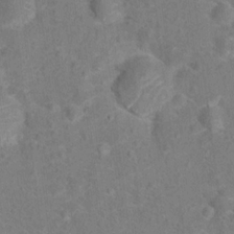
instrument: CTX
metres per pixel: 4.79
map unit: Hto
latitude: 15.5560
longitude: -41.8394
